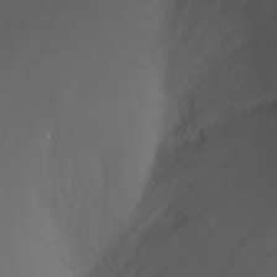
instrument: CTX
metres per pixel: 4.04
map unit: Nhu
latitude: -11.8611
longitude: -74.6302
